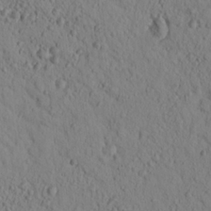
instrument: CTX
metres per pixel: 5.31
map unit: lHvf
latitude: 14.5168
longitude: 177.8422
